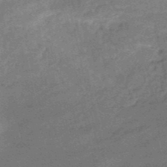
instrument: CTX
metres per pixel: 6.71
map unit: HNb
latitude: -51.4643
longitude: -41.1781
